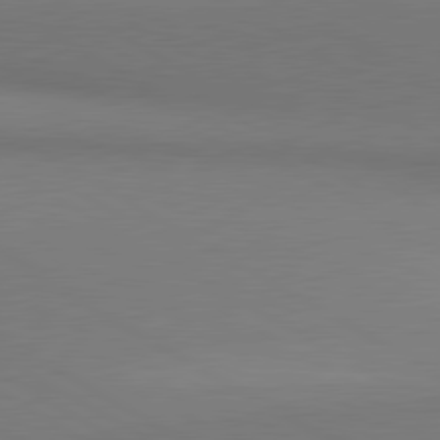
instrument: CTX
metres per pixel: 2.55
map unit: lApd
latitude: 80.8002
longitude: 147.3887
